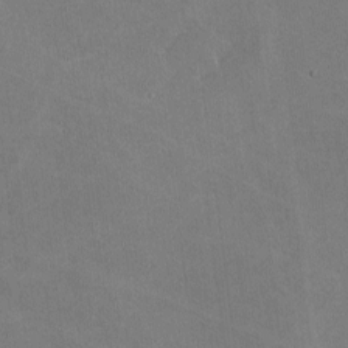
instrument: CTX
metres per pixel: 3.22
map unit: lHvf
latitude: -8.8030
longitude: -100.5924
